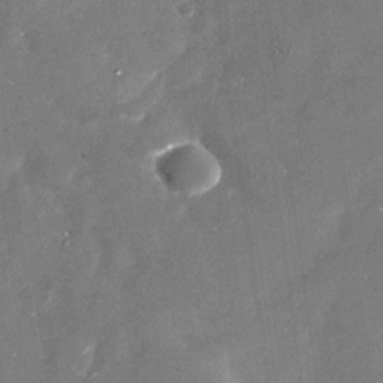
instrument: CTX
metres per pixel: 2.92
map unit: Nhu
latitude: -28.9164
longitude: -76.1955
